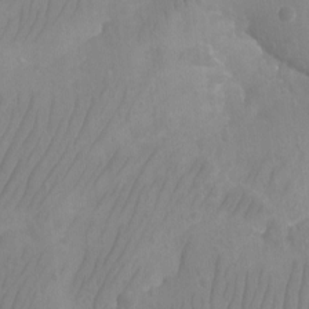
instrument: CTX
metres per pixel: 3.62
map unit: Aa
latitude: -12.6519
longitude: -67.5560
